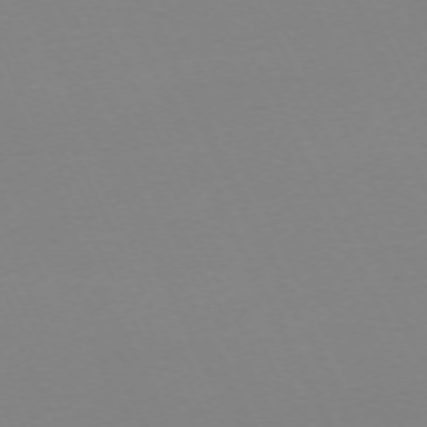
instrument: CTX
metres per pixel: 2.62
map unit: Hpe
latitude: -70.4818
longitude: 16.7464
